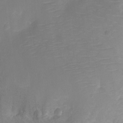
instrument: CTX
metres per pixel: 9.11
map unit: Ht
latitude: -12.2173
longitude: -24.4034
